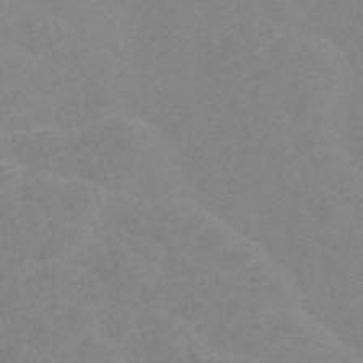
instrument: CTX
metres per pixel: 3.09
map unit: Nve
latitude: -56.9164
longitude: 53.3509
